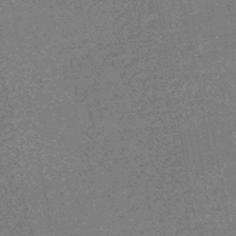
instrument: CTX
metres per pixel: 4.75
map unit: HNhu
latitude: -46.2739
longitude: 99.8611
